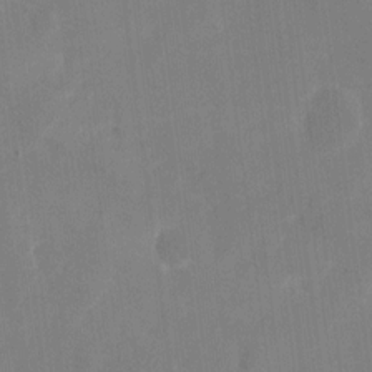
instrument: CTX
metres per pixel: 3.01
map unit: eHh
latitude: 11.6127
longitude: -68.4979
